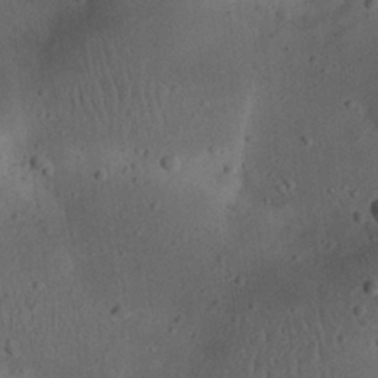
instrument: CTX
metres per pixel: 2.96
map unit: eHh
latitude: 23.0269
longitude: -70.2144
